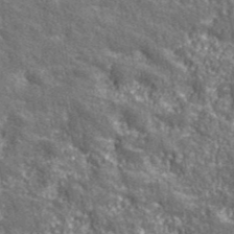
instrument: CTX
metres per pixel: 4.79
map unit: eHh
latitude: 42.5357
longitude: -91.1214
